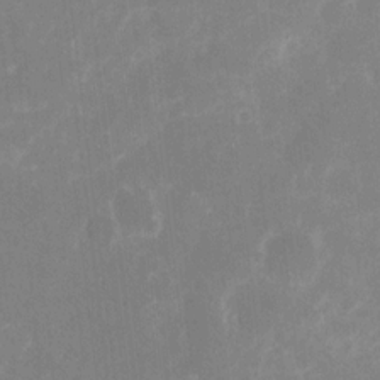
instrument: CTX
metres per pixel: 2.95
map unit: eHh
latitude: 7.1214
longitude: -69.7072
